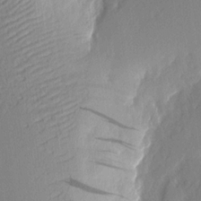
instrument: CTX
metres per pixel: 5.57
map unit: eHh
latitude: 3.5182
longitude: -76.8191
